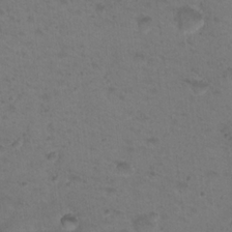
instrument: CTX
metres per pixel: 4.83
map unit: Nhu
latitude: 18.0822
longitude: -30.9703
